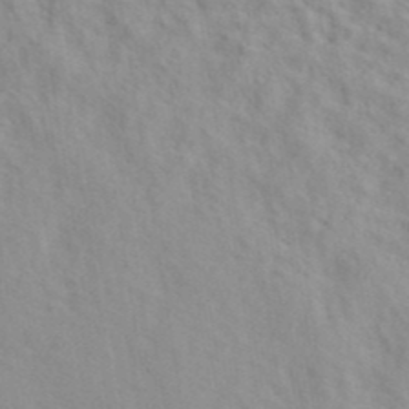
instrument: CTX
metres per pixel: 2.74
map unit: ANa
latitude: 40.7435
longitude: 28.9164
